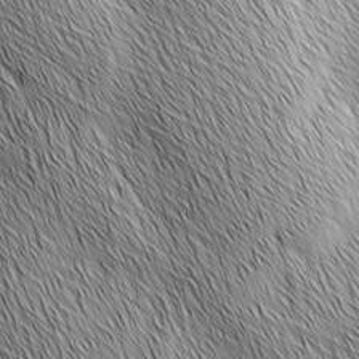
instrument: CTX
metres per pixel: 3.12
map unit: Ave
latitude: 2.2144
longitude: -114.3278
